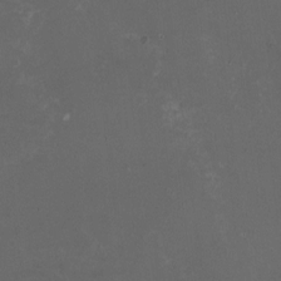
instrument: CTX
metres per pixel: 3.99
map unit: HNhu
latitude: -1.7289
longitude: -4.2522
